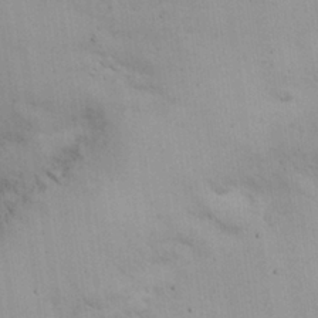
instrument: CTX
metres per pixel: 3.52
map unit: Nhu
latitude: 26.4412
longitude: -69.3293
